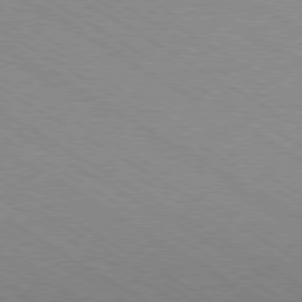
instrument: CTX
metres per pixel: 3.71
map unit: Hpe
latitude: -80.3495
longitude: 19.5021
